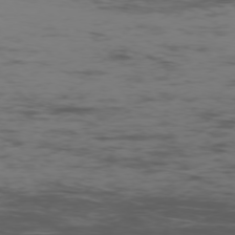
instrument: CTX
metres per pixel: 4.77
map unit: Ap
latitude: -76.1795
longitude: -83.0458
